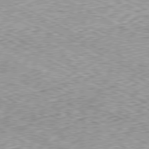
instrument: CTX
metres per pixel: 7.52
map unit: Ap
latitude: -80.6897
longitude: -49.1214
